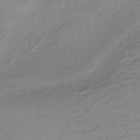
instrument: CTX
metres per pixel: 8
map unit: HNb
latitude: -36.2550
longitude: 55.5966
